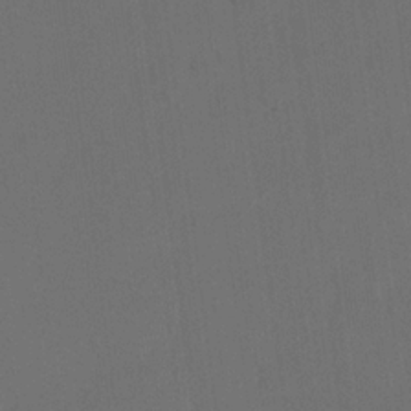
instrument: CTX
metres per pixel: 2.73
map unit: eHh
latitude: 18.6490
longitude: -65.7827
